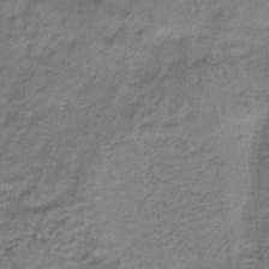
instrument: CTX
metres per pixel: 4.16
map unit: HNb
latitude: -35.7478
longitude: 53.0486
